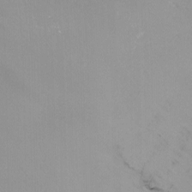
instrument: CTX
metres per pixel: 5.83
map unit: Nhu
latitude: -14.5385
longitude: -58.2900
